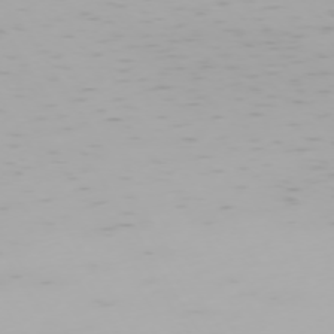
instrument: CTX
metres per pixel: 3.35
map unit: Hpe
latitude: -74.1228
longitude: 4.8030
